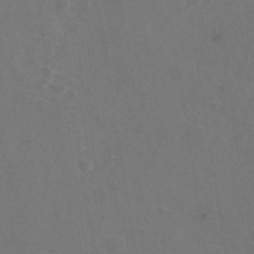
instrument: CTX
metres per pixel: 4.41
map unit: Nhe
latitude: -37.6344
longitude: -90.4223
